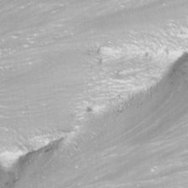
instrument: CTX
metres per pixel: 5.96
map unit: Nhu
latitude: -11.9178
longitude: -62.5168
